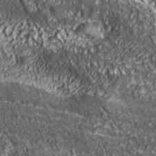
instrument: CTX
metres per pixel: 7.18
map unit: lHvf
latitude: 40.1577
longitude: -86.2711
